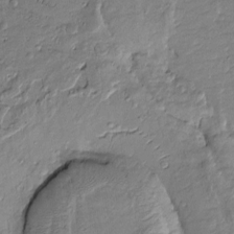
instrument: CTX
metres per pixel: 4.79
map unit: Htu
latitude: -8.6707
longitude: 177.4454
